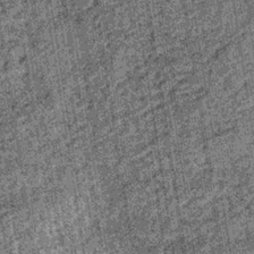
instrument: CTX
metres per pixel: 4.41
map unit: lHb
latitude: -36.3684
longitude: 67.0109
